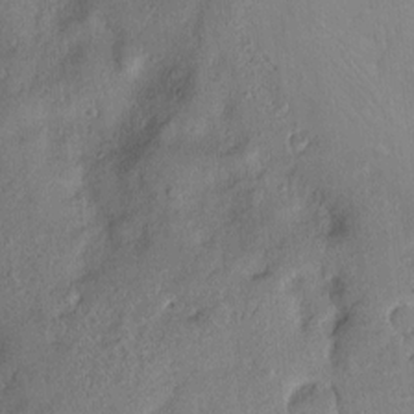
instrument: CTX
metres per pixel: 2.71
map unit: Hve
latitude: -11.3321
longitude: 175.7666
